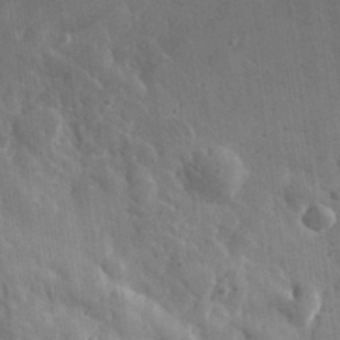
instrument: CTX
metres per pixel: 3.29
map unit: eHh
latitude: 31.8206
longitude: -78.1956
